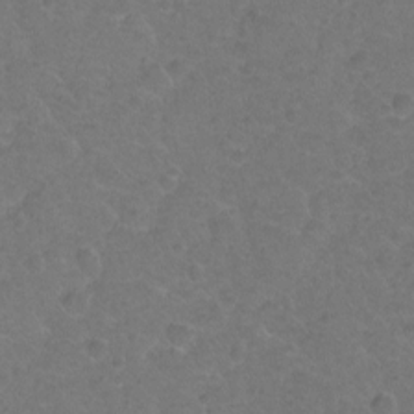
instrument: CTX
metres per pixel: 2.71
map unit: Hto
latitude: -2.8219
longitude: -34.7813
